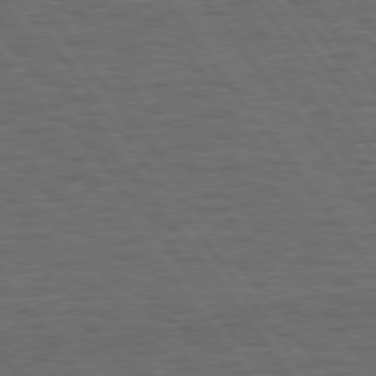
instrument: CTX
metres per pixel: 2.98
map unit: Hpe
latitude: 75.3293
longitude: -136.3468
